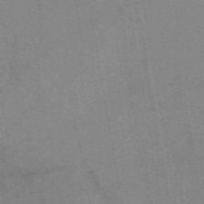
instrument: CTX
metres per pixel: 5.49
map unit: eAb
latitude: 48.5357
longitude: 110.6707
